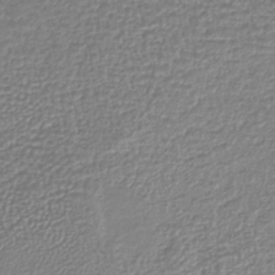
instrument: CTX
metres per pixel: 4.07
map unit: lHb
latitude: -41.2943
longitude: 72.0283
